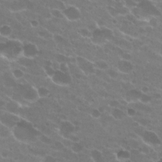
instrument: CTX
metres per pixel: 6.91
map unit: Hto
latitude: 25.0458
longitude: -37.0459
